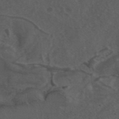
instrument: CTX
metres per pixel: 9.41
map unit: ANa
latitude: 41.9717
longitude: 55.6344
